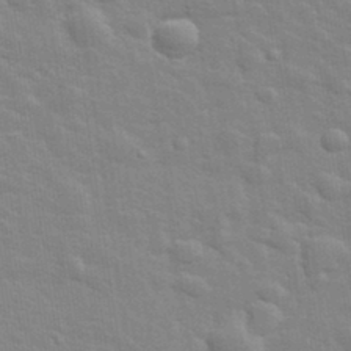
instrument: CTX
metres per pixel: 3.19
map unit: lHvf
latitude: 34.1011
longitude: -82.4601
